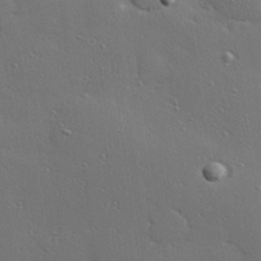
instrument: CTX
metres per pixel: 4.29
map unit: Hve
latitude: 27.1970
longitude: -90.6679
